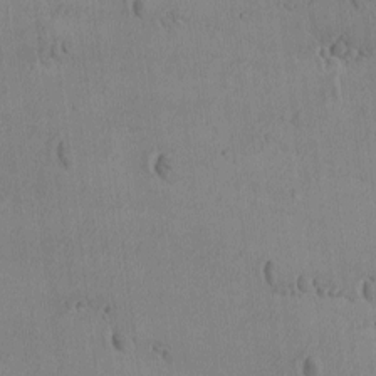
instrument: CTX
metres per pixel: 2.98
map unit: Ave
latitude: -9.1053
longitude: -122.1956
